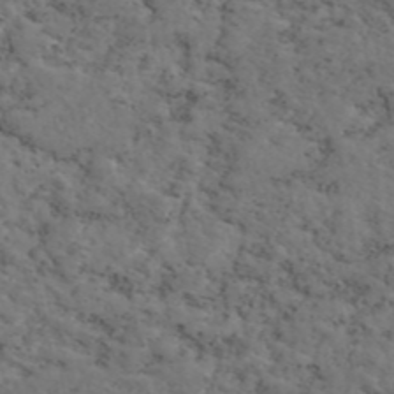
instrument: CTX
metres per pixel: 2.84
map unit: eAb
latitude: 45.9150
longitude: 117.1809
